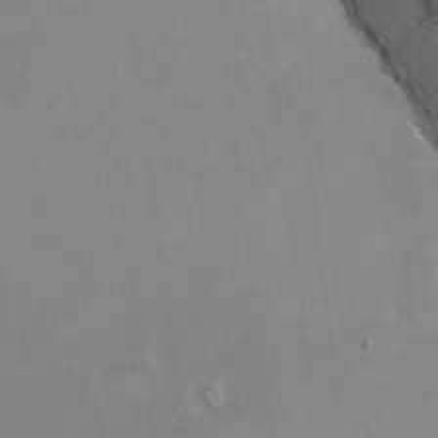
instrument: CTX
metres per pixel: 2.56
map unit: Nhu
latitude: -8.7841
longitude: -45.2348
